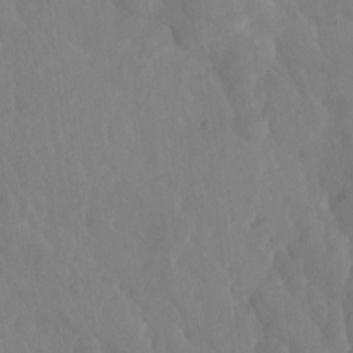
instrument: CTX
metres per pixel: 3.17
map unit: Nhu
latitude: -8.2739
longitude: -41.3292
